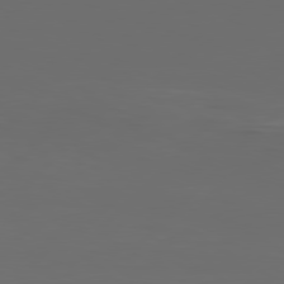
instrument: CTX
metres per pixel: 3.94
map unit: Hpe
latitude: 77.7827
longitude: -123.1970
